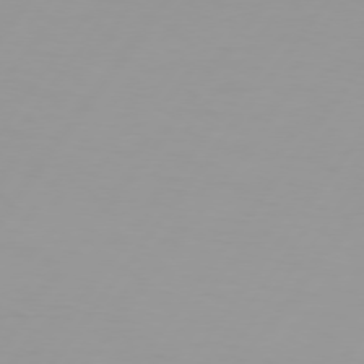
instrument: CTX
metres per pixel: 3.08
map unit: Hpe
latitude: 75.4238
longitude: -125.3670
